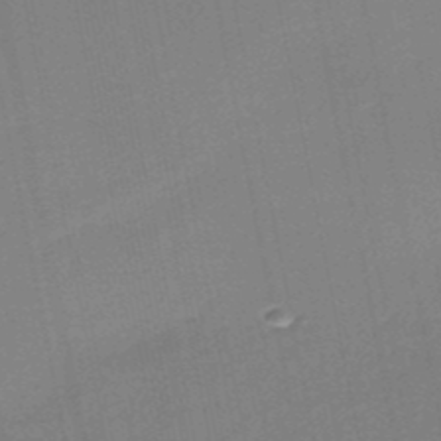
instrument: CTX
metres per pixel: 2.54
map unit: HNb
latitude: -50.0661
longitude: -42.6302
